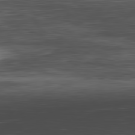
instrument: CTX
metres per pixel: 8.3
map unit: Hpe
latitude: -81.8989
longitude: 16.1984
